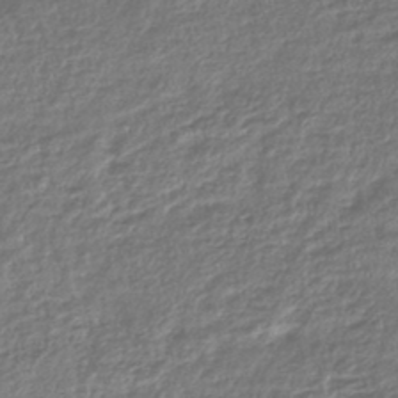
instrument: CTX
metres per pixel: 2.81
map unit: lHb
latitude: -43.5777
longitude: 69.1242
